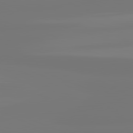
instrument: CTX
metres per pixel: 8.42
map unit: lApd
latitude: 81.6316
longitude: -176.3089
